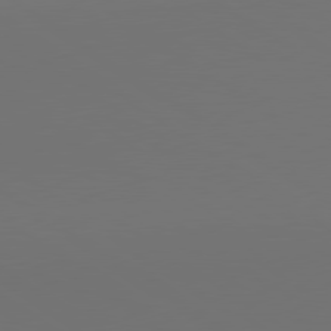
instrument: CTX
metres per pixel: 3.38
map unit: lApd
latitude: 79.7450
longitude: 158.3684
